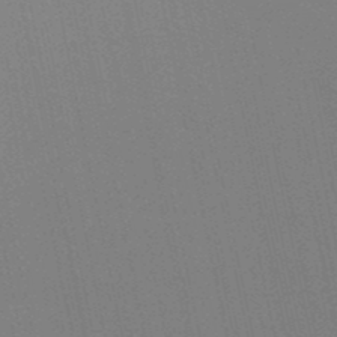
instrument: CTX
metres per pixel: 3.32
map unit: lHb
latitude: -48.9731
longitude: 69.2187
